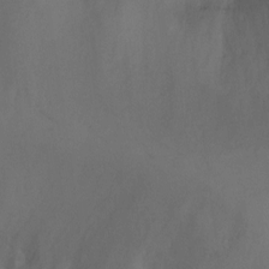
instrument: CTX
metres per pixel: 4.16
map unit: Ht
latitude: 1.8961
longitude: -35.2726
